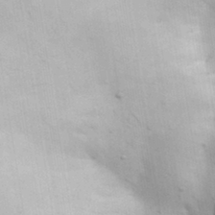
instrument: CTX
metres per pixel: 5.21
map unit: Aa
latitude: 30.7058
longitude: -145.1781
